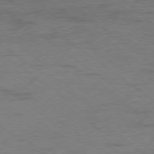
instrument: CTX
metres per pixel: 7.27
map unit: Hpe
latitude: -79.0675
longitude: -22.2145
